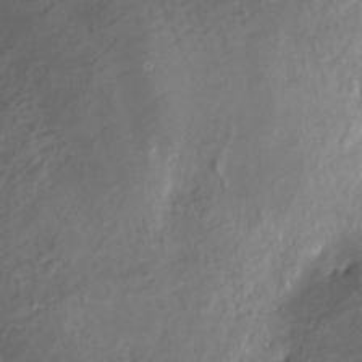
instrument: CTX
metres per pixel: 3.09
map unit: Nve
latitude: -25.2565
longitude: -108.9135
